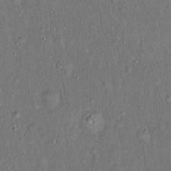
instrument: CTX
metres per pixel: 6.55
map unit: Hto
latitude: 15.6505
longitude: -59.6883
